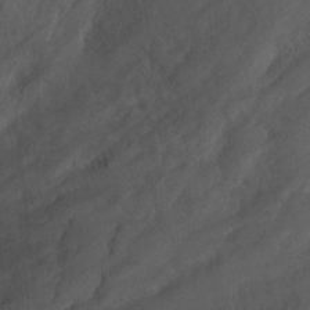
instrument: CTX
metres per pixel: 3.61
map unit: Ht
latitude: 0.9891
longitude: -32.4034
